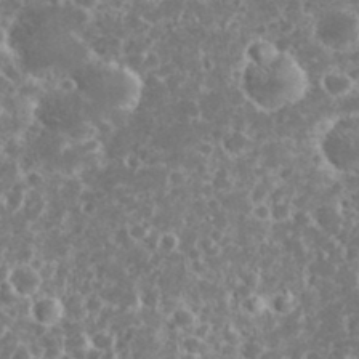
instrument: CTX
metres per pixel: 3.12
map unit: eHh
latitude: 33.0647
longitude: -62.3468
